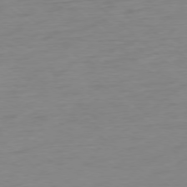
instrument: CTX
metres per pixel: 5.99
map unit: Ap
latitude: -77.7100
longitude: -77.1592
